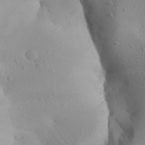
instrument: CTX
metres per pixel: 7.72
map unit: Aa
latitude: 24.8191
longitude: -145.1970
